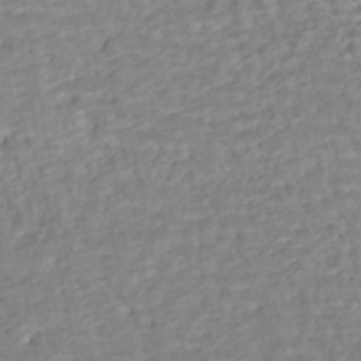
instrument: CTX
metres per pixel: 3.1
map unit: HNhu
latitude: -44.6330
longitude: 101.8989
